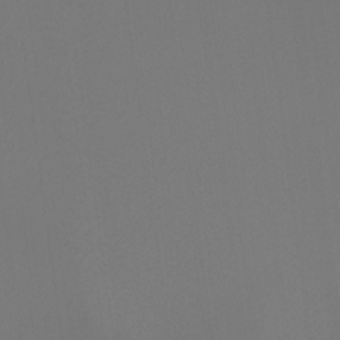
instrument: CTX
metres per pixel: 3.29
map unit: Ht
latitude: -4.1983
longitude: -62.2145
